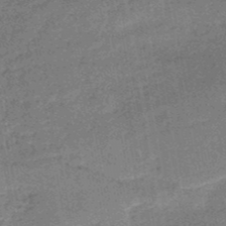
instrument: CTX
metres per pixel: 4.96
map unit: HNb
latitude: -50.7841
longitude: -49.8205
